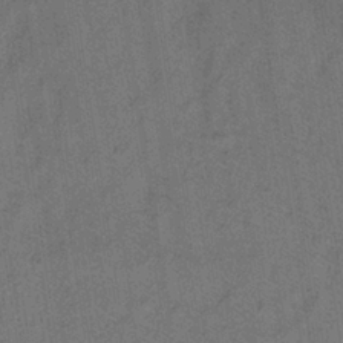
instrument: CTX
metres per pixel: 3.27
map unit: lHb
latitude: -35.5399
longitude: 70.8219
